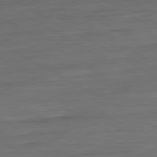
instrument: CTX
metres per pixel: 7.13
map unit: Ap
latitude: -81.4833
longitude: -79.0459
